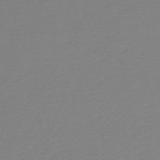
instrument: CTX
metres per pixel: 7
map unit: lHb
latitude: -46.2550
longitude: 65.3132
